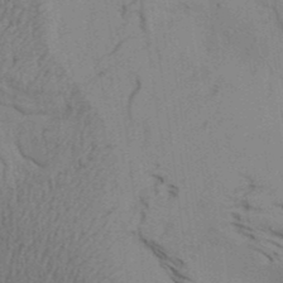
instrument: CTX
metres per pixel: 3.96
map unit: Aa
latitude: 32.5735
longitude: -135.6127
